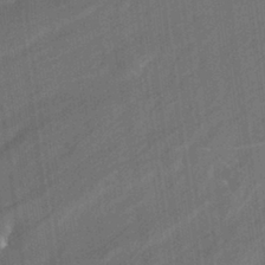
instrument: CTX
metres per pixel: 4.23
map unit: HNhu
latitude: -28.9731
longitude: 67.2376
